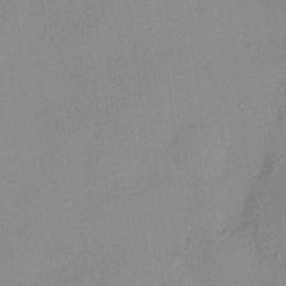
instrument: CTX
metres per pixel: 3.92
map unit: HNhu
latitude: 11.7450
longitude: 9.5588
